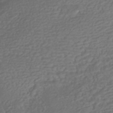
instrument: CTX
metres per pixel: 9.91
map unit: HNhu
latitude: -40.3117
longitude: 108.2739
